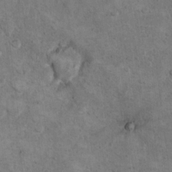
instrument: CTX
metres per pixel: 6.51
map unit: Hto
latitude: 10.2901
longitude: -36.1200
